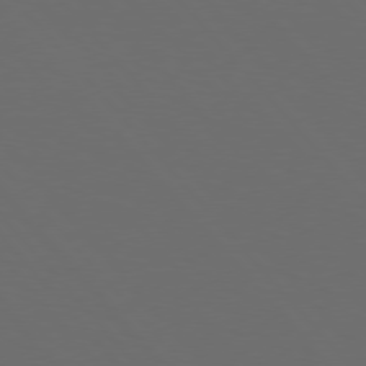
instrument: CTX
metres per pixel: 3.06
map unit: Hpe
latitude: 76.6868
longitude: -168.5168
